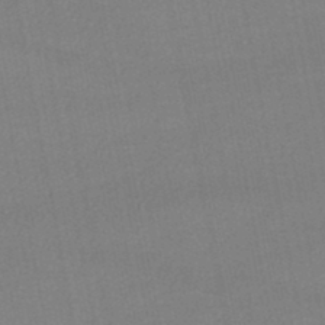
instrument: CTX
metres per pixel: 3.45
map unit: lHb
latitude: -46.8786
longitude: 73.6911
